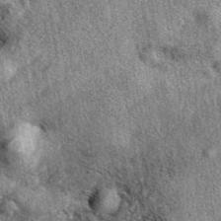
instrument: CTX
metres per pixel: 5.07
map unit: eAb
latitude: 39.8016
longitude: 108.0661
